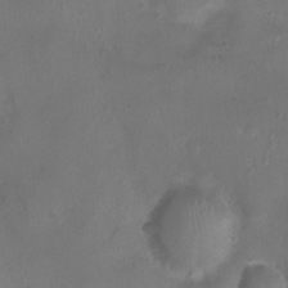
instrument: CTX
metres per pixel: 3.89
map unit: Ht
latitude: -3.4643
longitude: -18.6868
